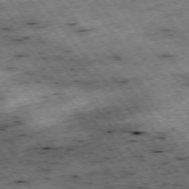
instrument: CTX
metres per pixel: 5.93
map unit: Hpe
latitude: -75.0487
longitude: 4.6518
